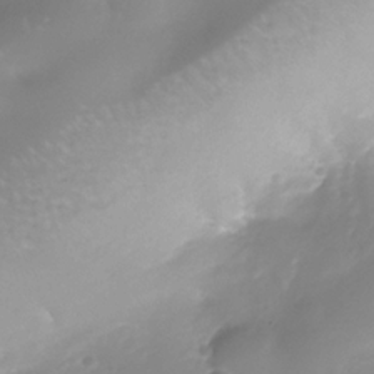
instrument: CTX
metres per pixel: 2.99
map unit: Nhe
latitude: -37.1431
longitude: -113.5371
